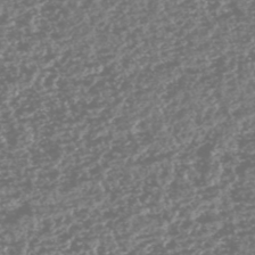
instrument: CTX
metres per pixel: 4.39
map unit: HNhu
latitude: -46.8975
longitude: 31.1431
